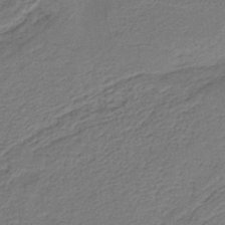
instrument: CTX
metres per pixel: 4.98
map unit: lHb
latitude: -38.2551
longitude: 57.1431
